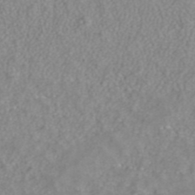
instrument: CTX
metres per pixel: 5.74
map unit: ANa
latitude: 40.2144
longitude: 23.7478
